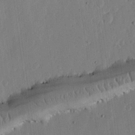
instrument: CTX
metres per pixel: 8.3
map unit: lHvf
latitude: 18.7624
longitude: -115.0836
